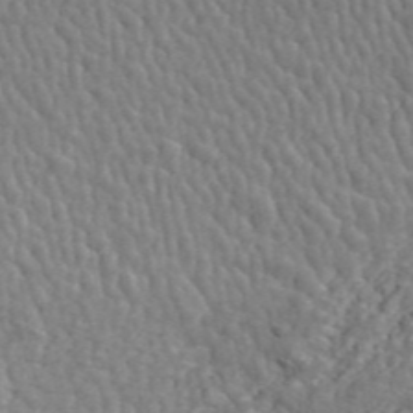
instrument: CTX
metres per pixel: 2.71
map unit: ANa
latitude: 45.2537
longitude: 38.4062
